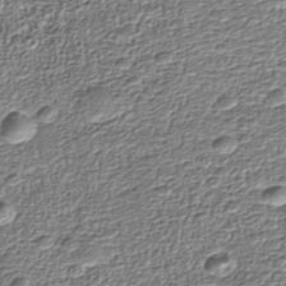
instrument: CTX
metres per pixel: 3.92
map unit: Nhu
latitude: -40.0661
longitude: -86.1955
